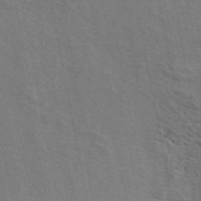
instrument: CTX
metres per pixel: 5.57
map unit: ANa
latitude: 49.4804
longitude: -75.5749
